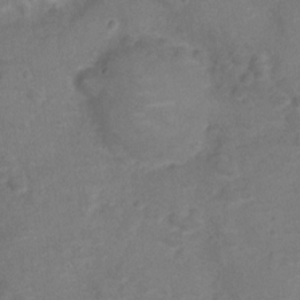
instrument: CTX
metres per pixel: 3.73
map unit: Nve
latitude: -19.9367
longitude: 103.3699
